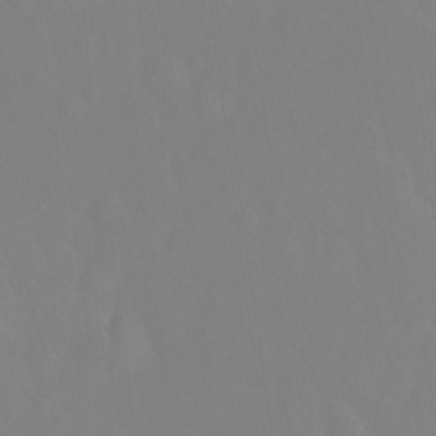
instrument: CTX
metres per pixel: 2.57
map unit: Ht
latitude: -14.1417
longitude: -56.6679
